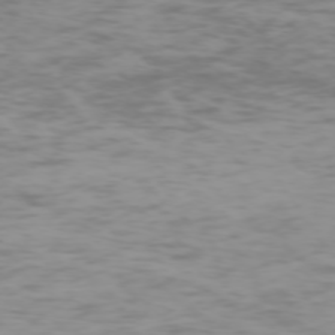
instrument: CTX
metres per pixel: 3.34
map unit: Ap
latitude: -74.1984
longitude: -80.6113
